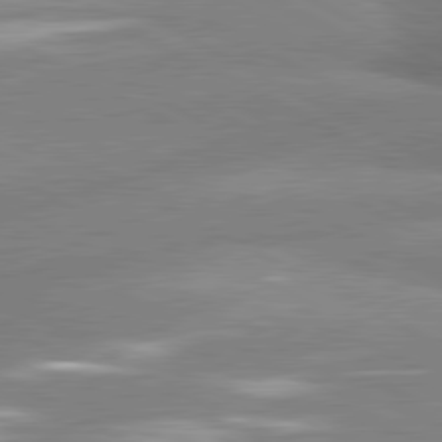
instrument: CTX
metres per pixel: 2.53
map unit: lApd
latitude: 80.7813
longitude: -163.5749
